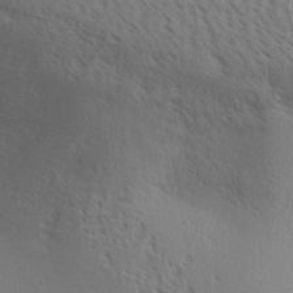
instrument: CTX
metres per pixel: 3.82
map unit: Aa
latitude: 31.1592
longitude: -140.2900
